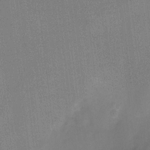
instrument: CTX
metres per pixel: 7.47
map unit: Ht
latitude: -5.4643
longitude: -19.6127
